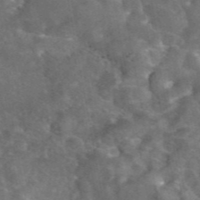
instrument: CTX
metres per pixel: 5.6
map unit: eAb
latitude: 45.8016
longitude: 116.4817
